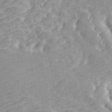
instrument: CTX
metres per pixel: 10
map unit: ANa
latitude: 44.4223
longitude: 45.6722
